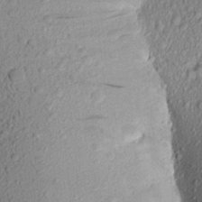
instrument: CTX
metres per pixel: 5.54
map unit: Aa
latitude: 17.3860
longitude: -147.1404
